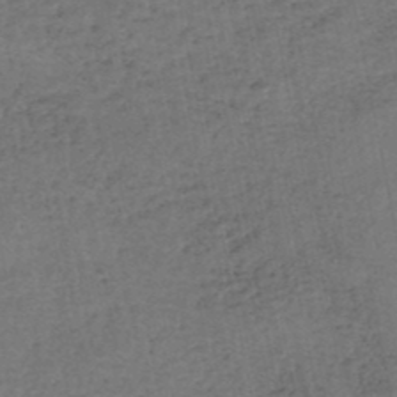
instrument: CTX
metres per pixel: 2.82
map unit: HNhu
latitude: -48.7652
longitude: 101.5777
